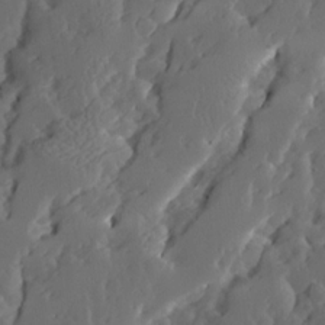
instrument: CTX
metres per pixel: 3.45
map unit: Ave
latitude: 13.7828
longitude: -135.0080
